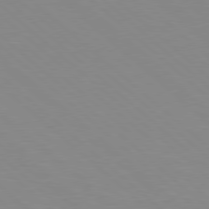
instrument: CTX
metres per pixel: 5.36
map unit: Hpe
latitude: 78.2901
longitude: -176.1955
